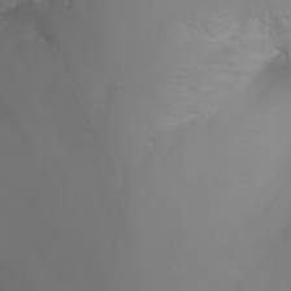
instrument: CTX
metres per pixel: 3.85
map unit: Nhu
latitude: -6.7841
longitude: -84.1956
